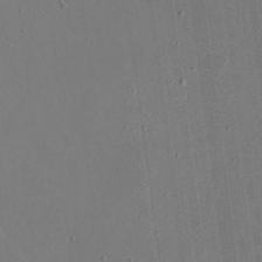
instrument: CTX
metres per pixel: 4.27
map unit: eHh
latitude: 17.1214
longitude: -69.9528
